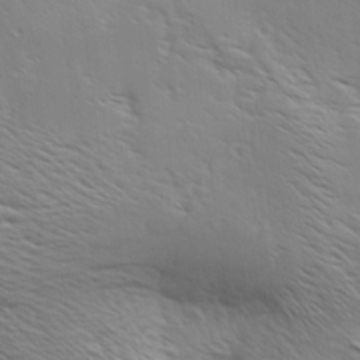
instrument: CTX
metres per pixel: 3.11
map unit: Aa
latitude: 9.1025
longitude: -135.7071
